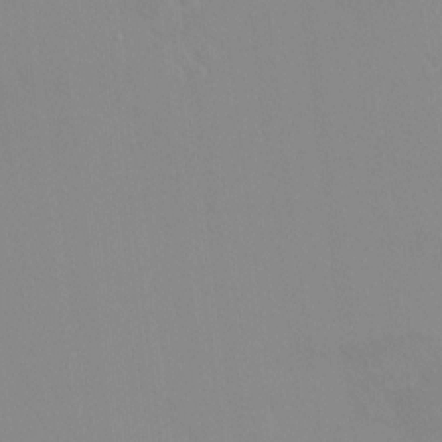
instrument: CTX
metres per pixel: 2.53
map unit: HNhu
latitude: 6.9703
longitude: 2.0472
